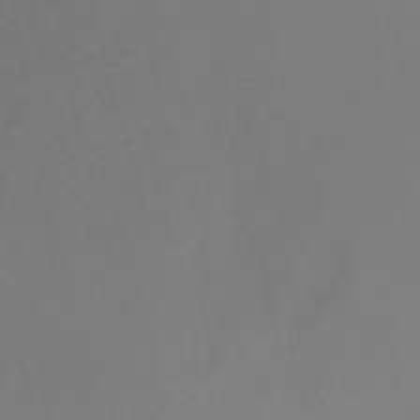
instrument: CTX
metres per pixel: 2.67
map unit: Ht
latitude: -11.8800
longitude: -45.9528
